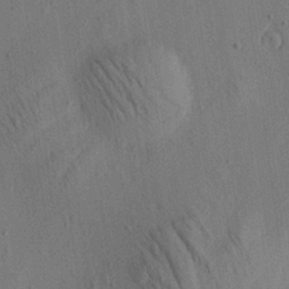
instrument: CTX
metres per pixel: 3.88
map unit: Aa
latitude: 22.2900
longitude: -141.8205
